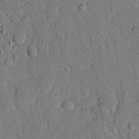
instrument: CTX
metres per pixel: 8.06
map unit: eHh
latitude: 26.4979
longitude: -78.9136
